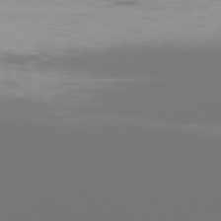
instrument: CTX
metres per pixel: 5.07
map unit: Ap
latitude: -77.6533
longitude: -72.8191
